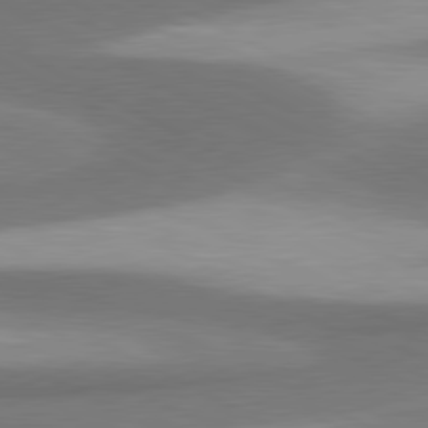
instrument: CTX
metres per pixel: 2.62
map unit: lApd
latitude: 80.6113
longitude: 175.9367
